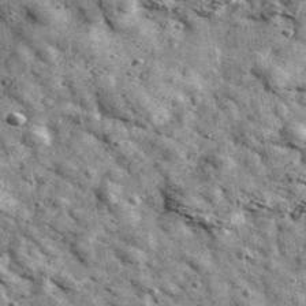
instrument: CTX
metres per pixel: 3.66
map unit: Ave
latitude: 40.7057
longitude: -106.9892
